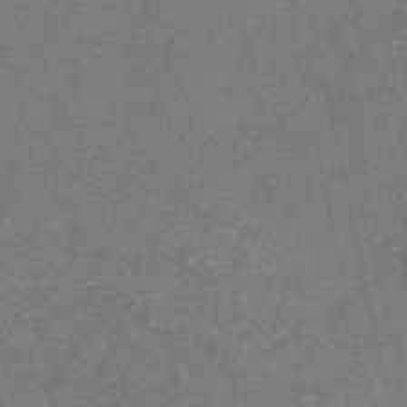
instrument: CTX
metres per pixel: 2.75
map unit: eAb
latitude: 47.6505
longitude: 104.8030
